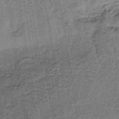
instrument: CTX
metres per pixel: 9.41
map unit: lHb
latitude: -38.6708
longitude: 60.3495
